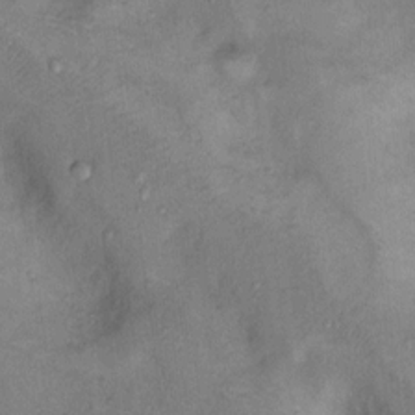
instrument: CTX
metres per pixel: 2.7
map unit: Nhu
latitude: 11.8017
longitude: -28.5168
